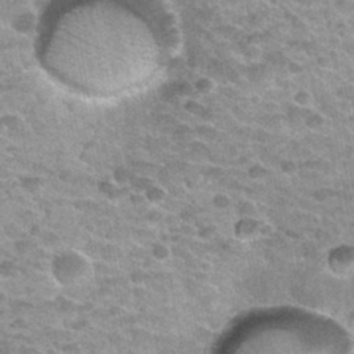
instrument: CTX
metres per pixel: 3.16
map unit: Nhu
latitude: 32.5167
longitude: -52.8758
